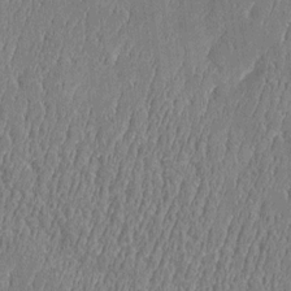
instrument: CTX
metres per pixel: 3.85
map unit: Htu
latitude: -5.6910
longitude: 176.1795
